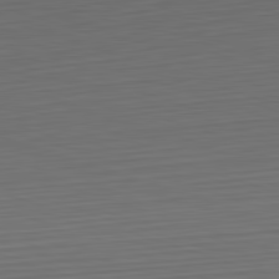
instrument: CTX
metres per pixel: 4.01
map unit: Hpe
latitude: -82.6707
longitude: 11.3132
